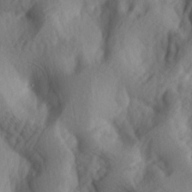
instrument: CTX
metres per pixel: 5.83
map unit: lAa
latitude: -4.8597
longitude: -123.4237
